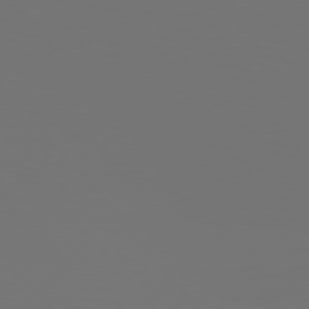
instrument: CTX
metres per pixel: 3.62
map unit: Hpe
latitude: 76.1389
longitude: -135.0080
